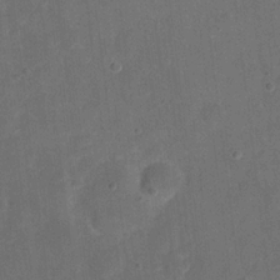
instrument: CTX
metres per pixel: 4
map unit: eHh
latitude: 19.7071
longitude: -63.4427
